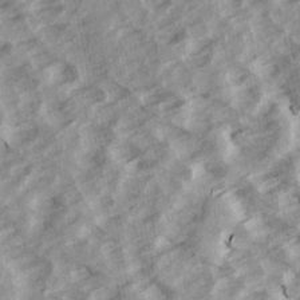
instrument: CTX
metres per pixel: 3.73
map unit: Ave
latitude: 15.0081
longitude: -104.4223
